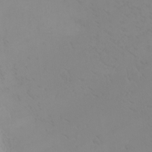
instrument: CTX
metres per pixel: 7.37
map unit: eHh
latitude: -7.7477
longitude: -70.2144
